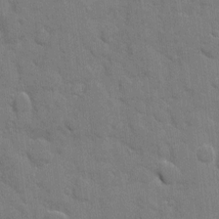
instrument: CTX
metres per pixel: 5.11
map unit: eHh
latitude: 8.2145
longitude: -67.0080
